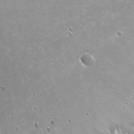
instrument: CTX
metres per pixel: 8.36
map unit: Nhu
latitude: -6.1417
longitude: -47.5560
